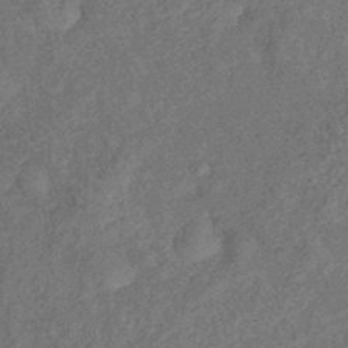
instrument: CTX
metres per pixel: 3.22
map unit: eHb
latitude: -39.4832
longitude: 77.5210
